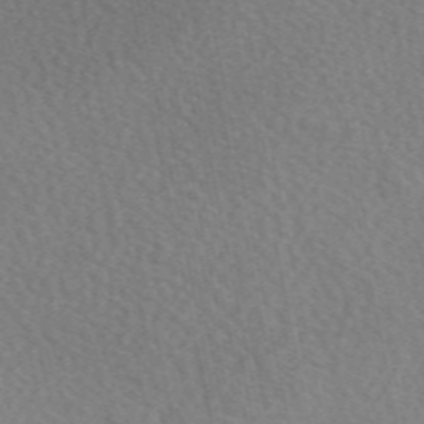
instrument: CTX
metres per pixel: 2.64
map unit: eAb
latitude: 49.0458
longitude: 117.3698
